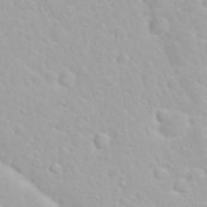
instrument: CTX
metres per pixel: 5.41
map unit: eHh
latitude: 31.9339
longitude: -60.6679
